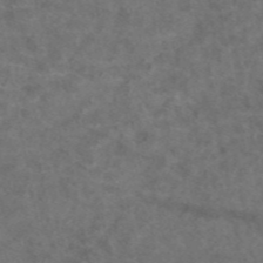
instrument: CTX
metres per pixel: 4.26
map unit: eAb
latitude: 47.6316
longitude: 109.6344
